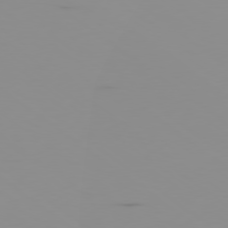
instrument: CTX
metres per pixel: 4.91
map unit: Ap
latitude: -79.5966
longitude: -70.6490
